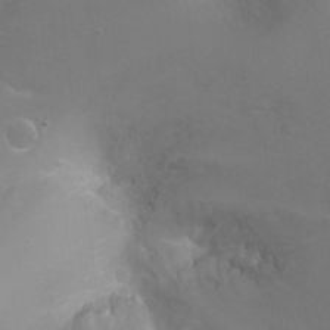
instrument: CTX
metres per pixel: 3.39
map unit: Ht
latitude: -8.7652
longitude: -20.7247
